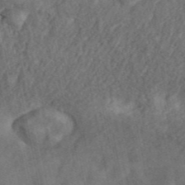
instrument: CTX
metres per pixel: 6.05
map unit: ANa
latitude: 45.2348
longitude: 46.0850
